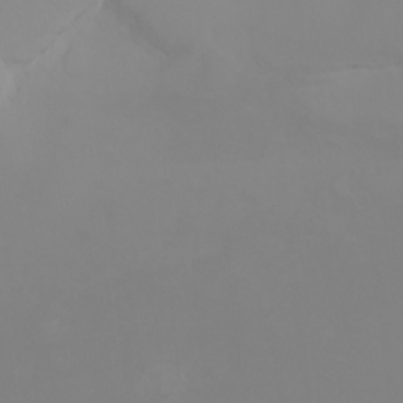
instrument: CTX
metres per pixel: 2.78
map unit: Nhu
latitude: -5.0864
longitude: -93.2159
